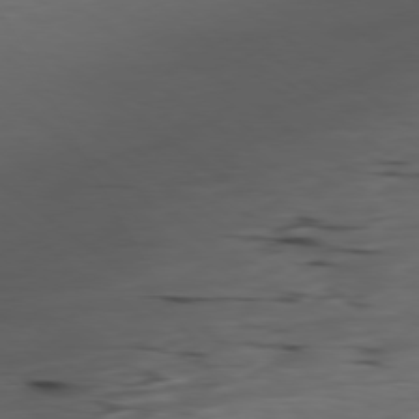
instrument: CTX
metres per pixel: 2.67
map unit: Ap
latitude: -79.2376
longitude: -92.1955
